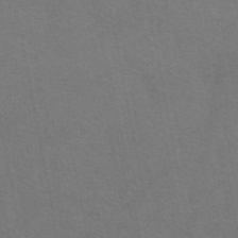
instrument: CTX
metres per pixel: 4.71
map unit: eAb
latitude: 47.9717
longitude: 105.6722
